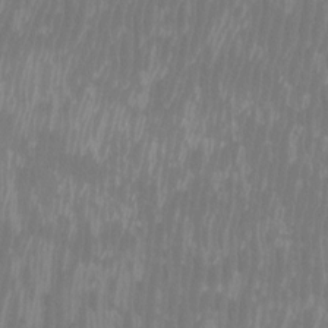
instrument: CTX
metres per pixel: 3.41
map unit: Htu
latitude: -8.2172
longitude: -75.9339
